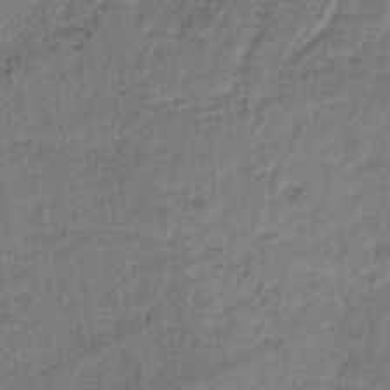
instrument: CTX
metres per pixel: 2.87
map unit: lHb
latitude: -35.3888
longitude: 63.0864
